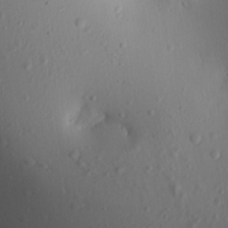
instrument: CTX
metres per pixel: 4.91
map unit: Aa
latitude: 25.5371
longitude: -136.7813
